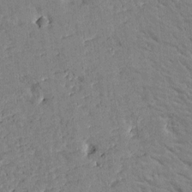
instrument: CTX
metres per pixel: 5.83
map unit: Htu
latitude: -2.0472
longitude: 174.9730
